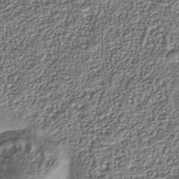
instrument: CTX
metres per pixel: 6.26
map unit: Nhu
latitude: -39.4644
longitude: -85.7450
